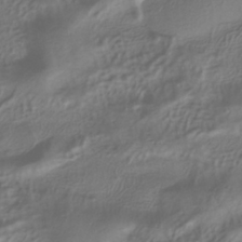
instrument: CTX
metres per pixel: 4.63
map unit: ANa
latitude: -37.7666
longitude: 95.0297
